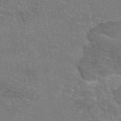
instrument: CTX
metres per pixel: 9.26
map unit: eAb
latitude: 46.4412
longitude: 105.9178
